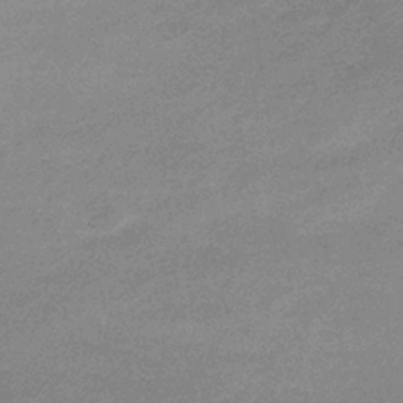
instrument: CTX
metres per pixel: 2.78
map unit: lHb
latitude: -34.2173
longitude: 69.4832
